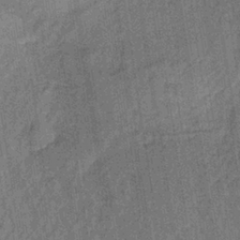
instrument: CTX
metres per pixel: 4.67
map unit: lHb
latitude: -35.3699
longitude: 63.8044
